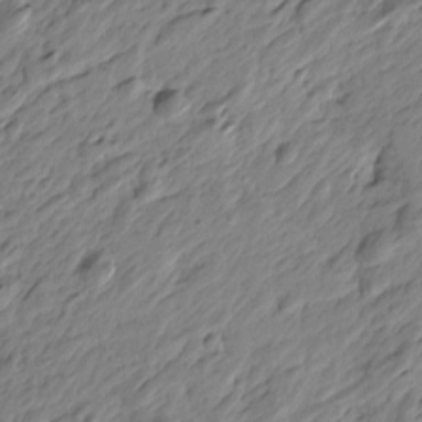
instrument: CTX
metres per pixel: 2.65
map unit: Htu
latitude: -3.3698
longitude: -178.6869
